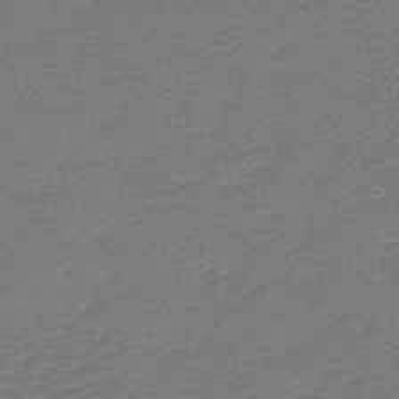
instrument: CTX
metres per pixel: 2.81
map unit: HNb
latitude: -43.1620
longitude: 50.1795
